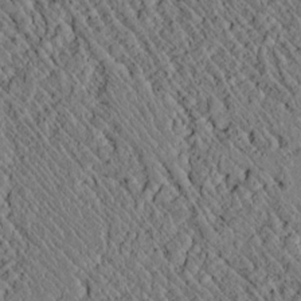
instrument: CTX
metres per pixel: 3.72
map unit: lAvf
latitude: 7.1025
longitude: 159.0297
